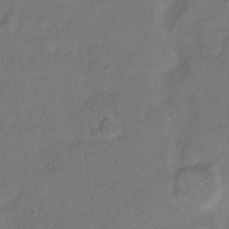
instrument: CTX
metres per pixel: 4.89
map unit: Hto
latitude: 7.8583
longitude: -61.2915
